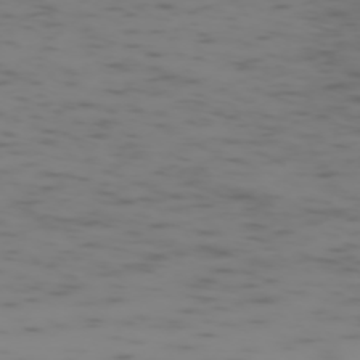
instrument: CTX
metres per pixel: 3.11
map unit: Hpe
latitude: -73.8044
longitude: 6.5196
